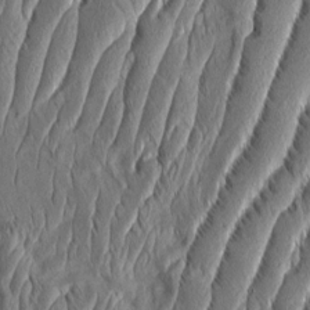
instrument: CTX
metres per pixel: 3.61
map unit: Aa
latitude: 7.9528
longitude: -130.6491
